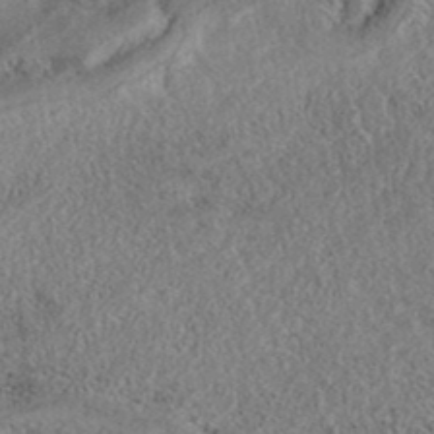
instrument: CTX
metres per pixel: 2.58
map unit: eAb
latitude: 37.4616
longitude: 113.1809
